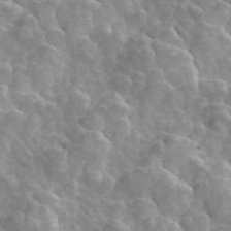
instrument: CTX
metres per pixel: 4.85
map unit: ANa
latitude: 46.2523
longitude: 23.6911
